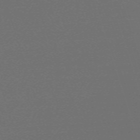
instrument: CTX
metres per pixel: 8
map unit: eHh
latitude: -63.8422
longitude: 53.0108
